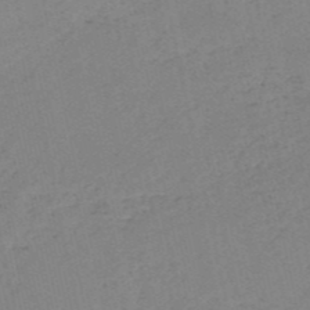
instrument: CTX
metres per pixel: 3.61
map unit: HNb
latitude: -52.7274
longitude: -42.6113
